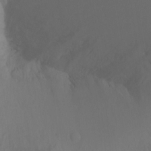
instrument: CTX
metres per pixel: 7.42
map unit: Ht
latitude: -9.6722
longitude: -36.9325
